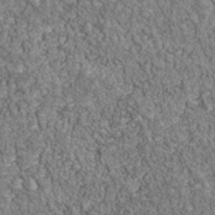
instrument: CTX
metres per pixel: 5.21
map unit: Nhu
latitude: -39.5210
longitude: -84.1956
